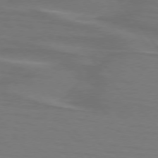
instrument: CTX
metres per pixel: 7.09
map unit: lApd
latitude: 75.2159
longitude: -80.5357
